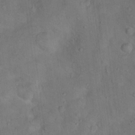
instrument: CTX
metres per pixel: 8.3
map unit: Ht
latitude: 14.4979
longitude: -37.2915
